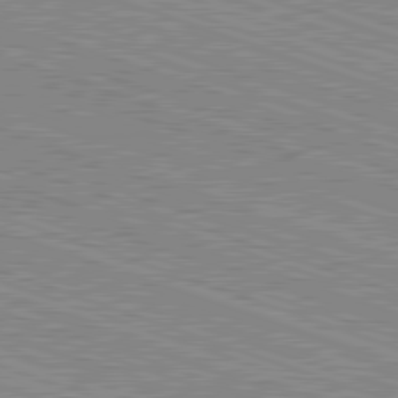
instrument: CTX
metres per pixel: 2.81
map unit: Hpe
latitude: -82.6707
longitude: 8.5574
